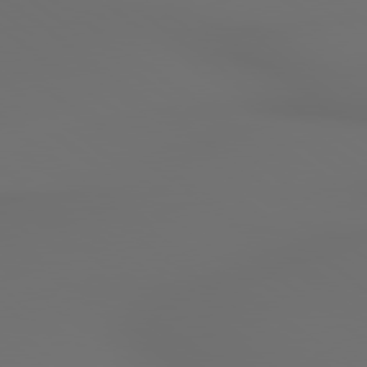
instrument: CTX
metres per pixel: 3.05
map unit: lApd
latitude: 79.2915
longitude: 177.2565
